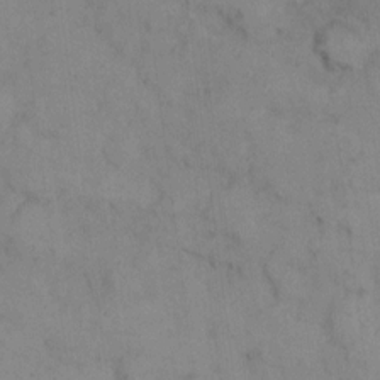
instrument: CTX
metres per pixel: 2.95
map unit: eHh
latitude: 8.4790
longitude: -63.0648
